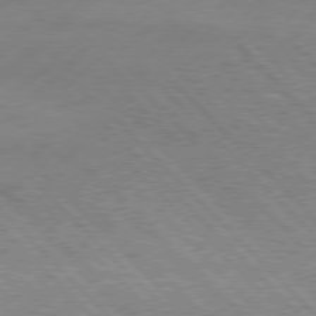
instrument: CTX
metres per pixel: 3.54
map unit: Hpe
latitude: 76.6868
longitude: -163.9528
